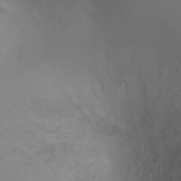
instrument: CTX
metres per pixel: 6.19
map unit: Ht
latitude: 0.5734
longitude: -21.2915
